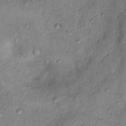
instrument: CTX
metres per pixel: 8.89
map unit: Nhu
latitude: 12.5357
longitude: -29.0647
